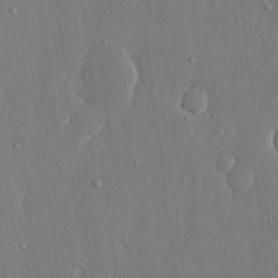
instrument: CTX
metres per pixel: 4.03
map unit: eHh
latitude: 16.4790
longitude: -70.9891
